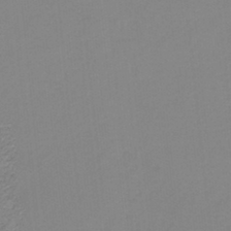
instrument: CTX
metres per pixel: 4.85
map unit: HNb
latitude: -34.5763
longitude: 57.7477
